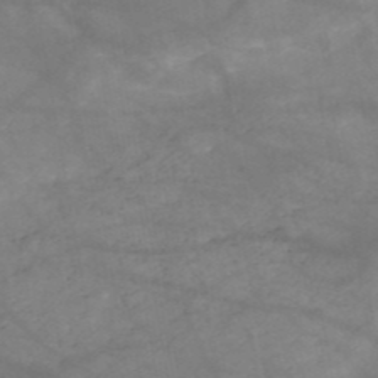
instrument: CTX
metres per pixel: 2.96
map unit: HNb
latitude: -50.7652
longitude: -39.7450
